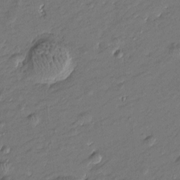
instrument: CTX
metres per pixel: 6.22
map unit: Htu
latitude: -7.3698
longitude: 176.6896
